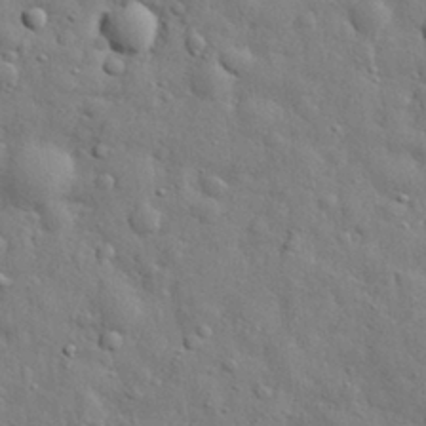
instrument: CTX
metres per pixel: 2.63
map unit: eHh
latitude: 29.8772
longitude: -75.9150
